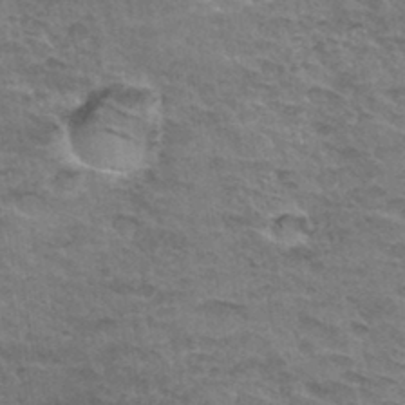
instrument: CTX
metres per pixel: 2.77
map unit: Hto
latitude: 32.9703
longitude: -46.9136
